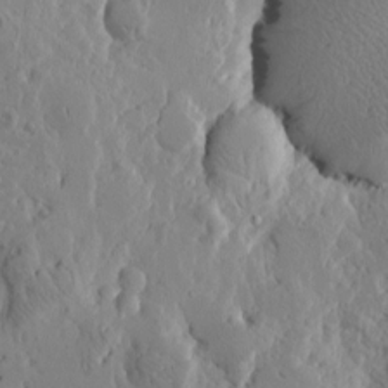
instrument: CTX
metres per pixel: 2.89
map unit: Htu
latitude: -0.6519
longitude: -177.3292
